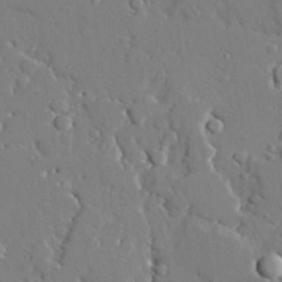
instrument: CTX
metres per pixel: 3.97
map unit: lAvf
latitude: 28.5168
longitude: -108.1955
